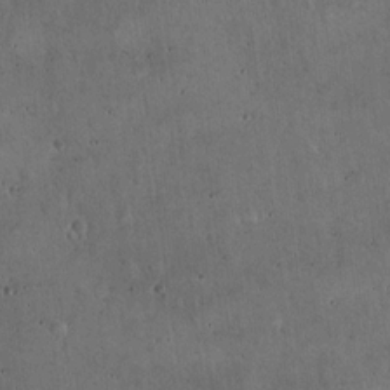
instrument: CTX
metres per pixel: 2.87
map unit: Hto
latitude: 16.5735
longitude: -59.7450
